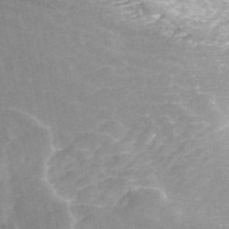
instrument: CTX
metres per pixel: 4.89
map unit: ANa
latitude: 43.7261
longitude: 24.5007
